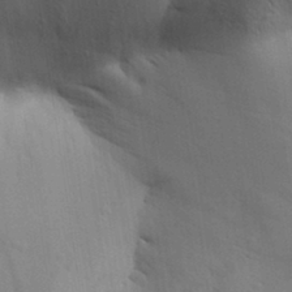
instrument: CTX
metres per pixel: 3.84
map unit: Aa
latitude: 31.9906
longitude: -142.9514
